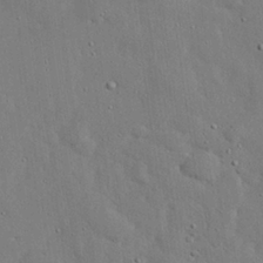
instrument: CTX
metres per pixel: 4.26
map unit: eHh
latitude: 27.7828
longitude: -82.7246
